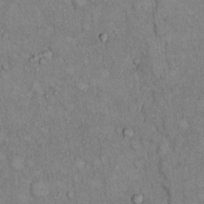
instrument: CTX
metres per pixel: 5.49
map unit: Hto
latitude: 9.1970
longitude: -59.5182
